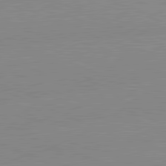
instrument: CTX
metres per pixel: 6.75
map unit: lApd
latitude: 81.5938
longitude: -157.1403
